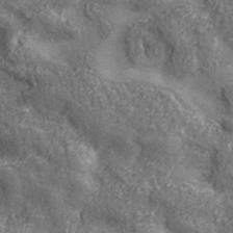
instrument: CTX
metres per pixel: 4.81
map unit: lHvf
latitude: 36.4601
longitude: -89.8962
